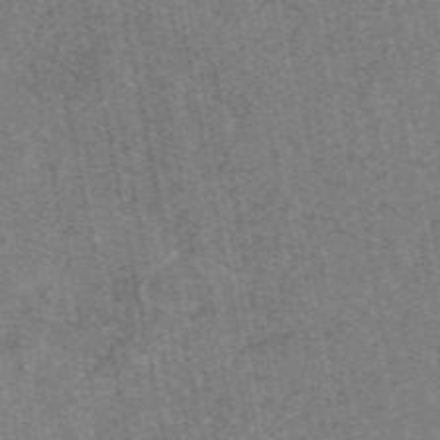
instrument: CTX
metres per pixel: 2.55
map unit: eAb
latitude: 47.6694
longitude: 106.6141
